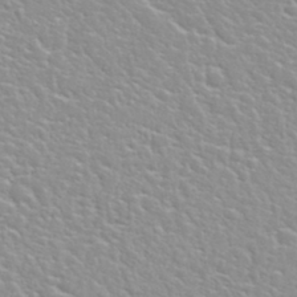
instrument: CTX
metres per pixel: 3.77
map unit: Nhu
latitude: 31.8773
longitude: -50.8947
